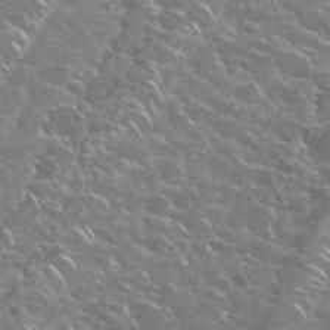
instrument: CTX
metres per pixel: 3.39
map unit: Nhu
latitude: 28.8569
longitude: -60.5545
